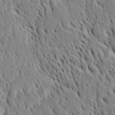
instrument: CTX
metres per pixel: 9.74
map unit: Htu
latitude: -4.0472
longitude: 151.5777
